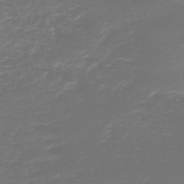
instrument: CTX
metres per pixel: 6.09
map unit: HNb
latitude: -47.4454
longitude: 53.3509
